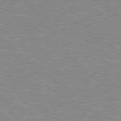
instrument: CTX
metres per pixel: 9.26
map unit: Hpe
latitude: 78.5924
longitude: -171.1214
